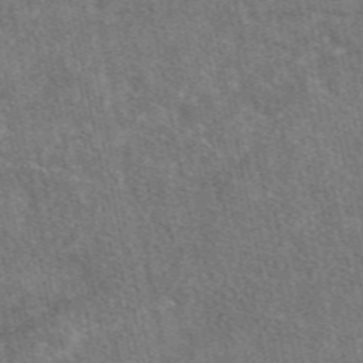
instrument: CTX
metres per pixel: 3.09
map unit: eAb
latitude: 49.0269
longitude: 116.8596
